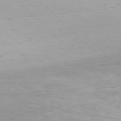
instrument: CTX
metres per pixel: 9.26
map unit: Hpe
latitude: 76.6112
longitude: -134.4412
